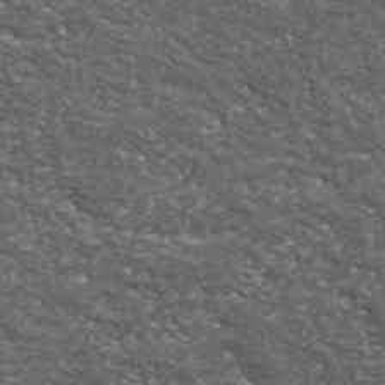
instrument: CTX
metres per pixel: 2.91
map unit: ANa
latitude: 41.6504
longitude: -87.2915
